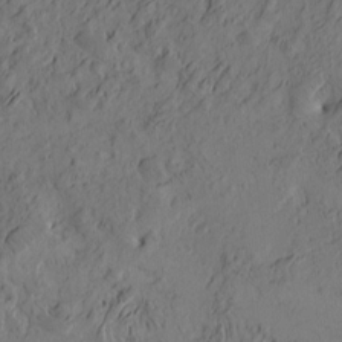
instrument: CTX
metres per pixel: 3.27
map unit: Htu
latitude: -3.1620
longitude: -178.4979
